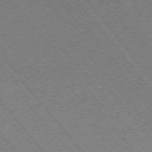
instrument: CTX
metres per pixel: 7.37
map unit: Ap
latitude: -75.8423
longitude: -95.4616
